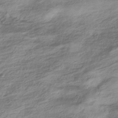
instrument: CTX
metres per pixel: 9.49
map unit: HNhu
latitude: -41.6155
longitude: 99.4076
